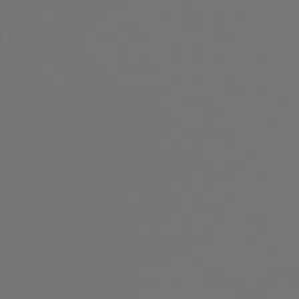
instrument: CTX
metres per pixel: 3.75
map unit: HNhu
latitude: -48.3873
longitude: 100.9730
